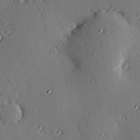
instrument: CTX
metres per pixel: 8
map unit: eHh
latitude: 23.0269
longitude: -90.5168
